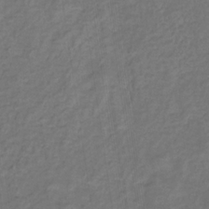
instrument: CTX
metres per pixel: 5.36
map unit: eHb
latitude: -32.8975
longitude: 72.8597
